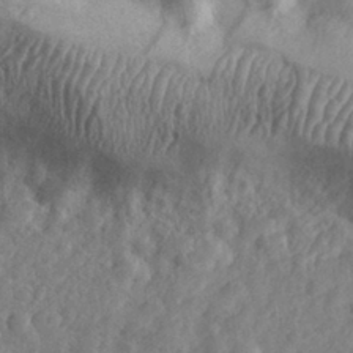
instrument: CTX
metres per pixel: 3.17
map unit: eHh
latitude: 30.9703
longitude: -70.7057
